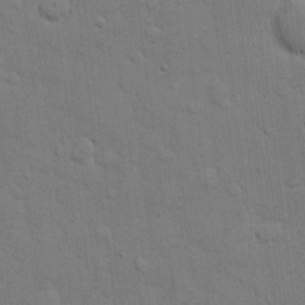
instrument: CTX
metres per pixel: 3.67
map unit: eHh
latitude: 10.9514
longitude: -67.2537
